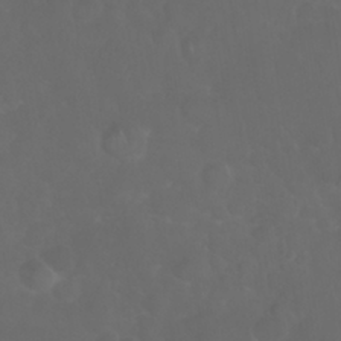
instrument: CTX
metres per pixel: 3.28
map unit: Nhu
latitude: 27.3104
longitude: -64.9325
